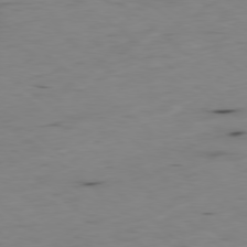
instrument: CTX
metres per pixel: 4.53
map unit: Hpe
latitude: -79.0108
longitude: 16.2740
